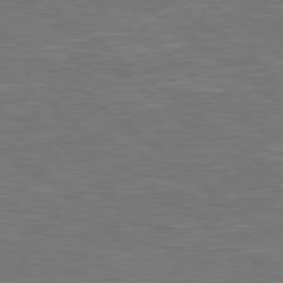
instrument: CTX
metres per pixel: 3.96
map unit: Hpe
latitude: 78.4412
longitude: -126.2334
